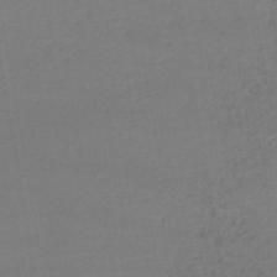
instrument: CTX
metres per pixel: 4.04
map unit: lHb
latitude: -46.8030
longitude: 67.8044
